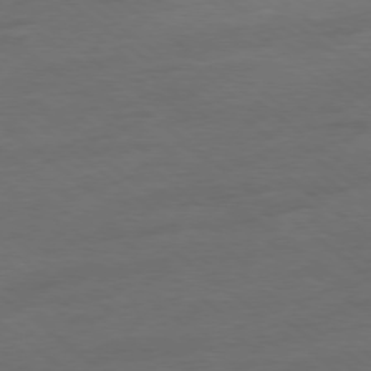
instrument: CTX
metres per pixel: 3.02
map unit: Hpe
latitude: -78.9541
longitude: -19.7638
